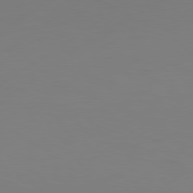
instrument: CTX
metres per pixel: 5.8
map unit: Hpe
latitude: 78.1578
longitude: -128.1956
